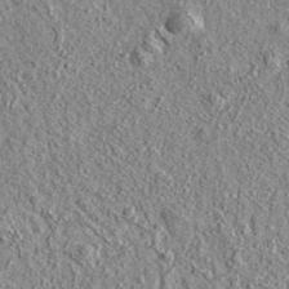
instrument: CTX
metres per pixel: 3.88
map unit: eAb
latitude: 36.4790
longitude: 110.1417
